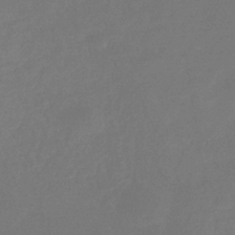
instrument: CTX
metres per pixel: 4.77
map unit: eHb
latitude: -34.9353
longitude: 78.5007
